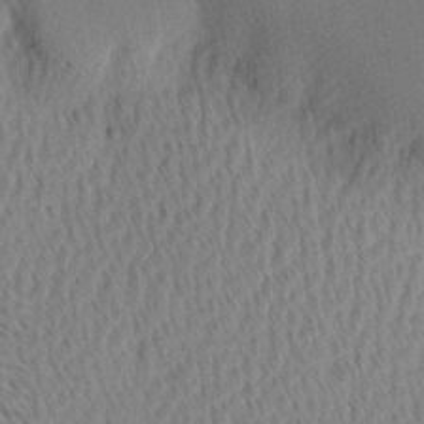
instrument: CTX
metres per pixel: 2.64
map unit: Ave
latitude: 10.6113
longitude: -107.2537
